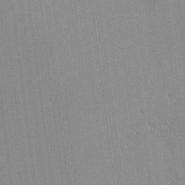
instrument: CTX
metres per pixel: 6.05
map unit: lHvf
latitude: -12.6519
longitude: -103.2726
